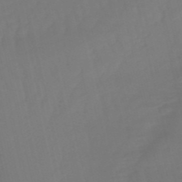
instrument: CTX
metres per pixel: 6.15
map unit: lHb
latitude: -49.8612
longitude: 76.3306
